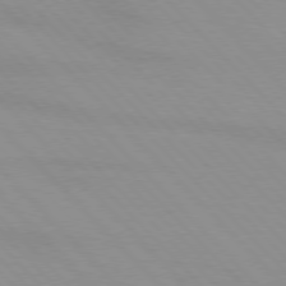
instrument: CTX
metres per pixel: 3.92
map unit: lApd
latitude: 76.3278
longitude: -85.2537
